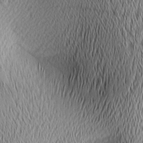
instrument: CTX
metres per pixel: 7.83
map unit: lAa
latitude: 2.0822
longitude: -116.1389
